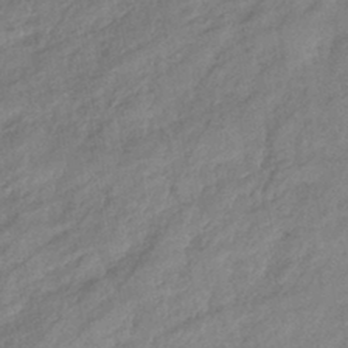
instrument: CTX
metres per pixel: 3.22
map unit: eHb
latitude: -42.4628
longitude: 83.4832
